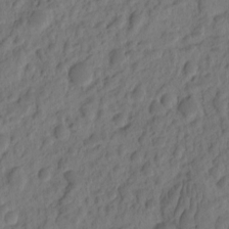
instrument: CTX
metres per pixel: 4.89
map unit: eHh
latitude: -1.5399
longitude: 15.3132
